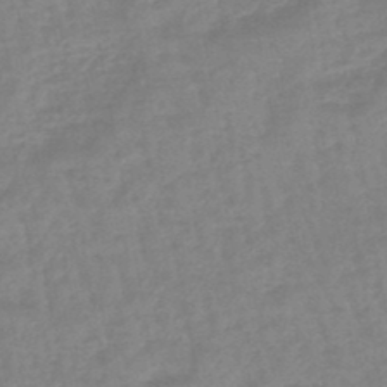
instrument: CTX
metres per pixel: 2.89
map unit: eHb
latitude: -45.8989
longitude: 82.1228
